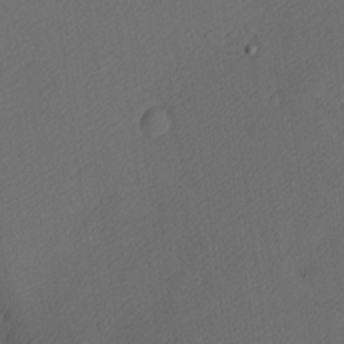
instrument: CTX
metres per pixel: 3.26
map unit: Nhu
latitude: 1.1214
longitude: -77.1403
